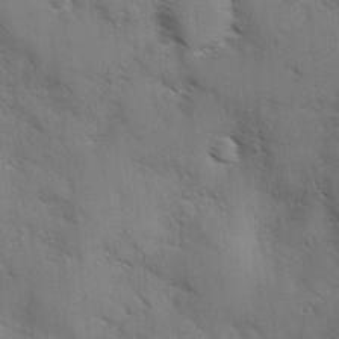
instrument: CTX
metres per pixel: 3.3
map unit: Ave
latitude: -0.2362
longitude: -111.6694
